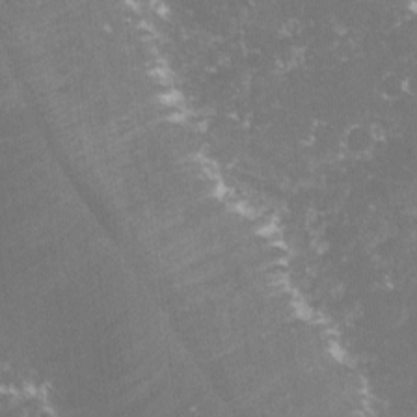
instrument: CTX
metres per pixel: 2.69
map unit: lHvf
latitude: -15.2565
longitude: -99.8394
